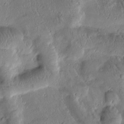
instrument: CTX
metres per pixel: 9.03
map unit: Htu
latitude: -1.2943
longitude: 171.3132
